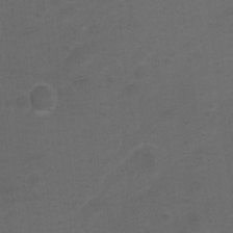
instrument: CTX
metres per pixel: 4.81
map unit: Ht
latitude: 4.6301
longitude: -29.3104
